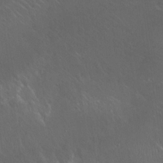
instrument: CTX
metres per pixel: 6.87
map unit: Hto
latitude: 19.5560
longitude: -57.1214
